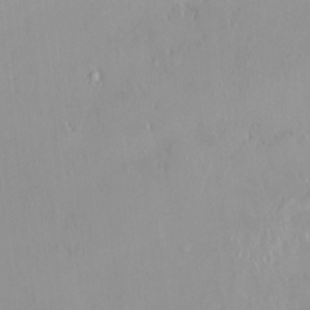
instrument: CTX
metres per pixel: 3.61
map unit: HNhu
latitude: 2.8569
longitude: 7.4076
